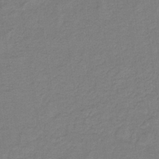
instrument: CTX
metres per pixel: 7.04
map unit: lHb
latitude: -34.6896
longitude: 65.2187
